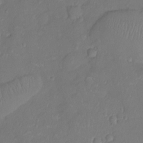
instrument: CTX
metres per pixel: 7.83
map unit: Ht
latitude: -10.6896
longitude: -23.4426
